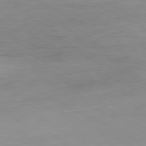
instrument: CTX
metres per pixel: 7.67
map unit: Hpe
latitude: -81.2376
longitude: 16.1228
